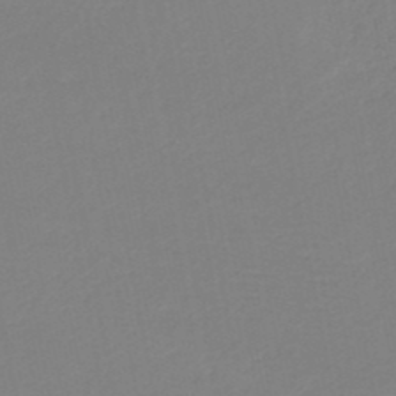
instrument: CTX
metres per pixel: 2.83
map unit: HNb
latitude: -49.1431
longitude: -44.3278
